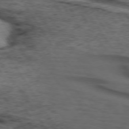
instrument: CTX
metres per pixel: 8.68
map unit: lApd
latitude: 73.5938
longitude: -74.5924
